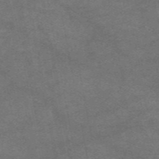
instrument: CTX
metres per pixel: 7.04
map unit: eAb
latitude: 47.8206
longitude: 125.3887
